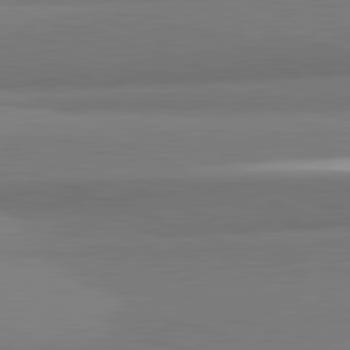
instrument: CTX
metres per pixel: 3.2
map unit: lApd
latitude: 82.1388
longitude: 160.5007
